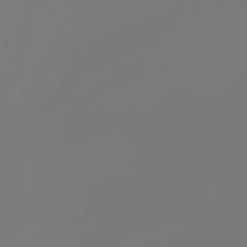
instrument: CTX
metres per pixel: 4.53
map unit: eHh
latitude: -3.6721
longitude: 19.7856
